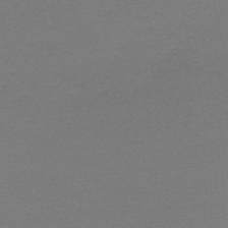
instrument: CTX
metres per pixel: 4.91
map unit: HNb
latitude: -48.2740
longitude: 60.5952
